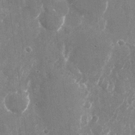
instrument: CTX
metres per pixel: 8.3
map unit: Nhu
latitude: -26.1605
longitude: -71.9906
